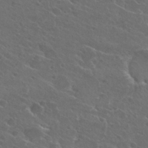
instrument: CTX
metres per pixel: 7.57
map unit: Hto
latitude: 25.3670
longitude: -39.6694
